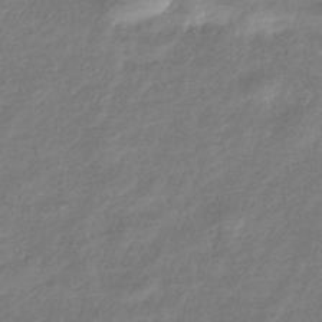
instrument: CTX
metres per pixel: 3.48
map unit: eHb
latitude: -38.9542
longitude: 80.7841
